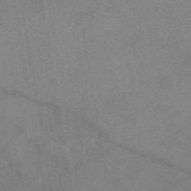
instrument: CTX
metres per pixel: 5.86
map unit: eAb
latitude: 48.9703
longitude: 111.1431
